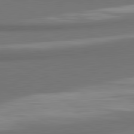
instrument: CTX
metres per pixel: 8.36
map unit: lApd
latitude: 81.5938
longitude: 173.3321
